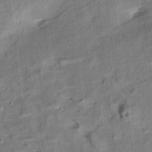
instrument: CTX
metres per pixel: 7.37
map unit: Aa
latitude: 10.6113
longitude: -141.5749
